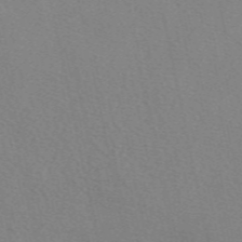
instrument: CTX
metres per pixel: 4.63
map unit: eAb
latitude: 50.1011
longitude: 107.0298
